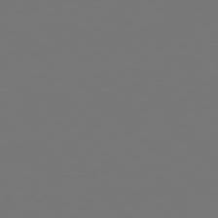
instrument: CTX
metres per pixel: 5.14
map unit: Hpe
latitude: 78.2712
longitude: -177.4237
